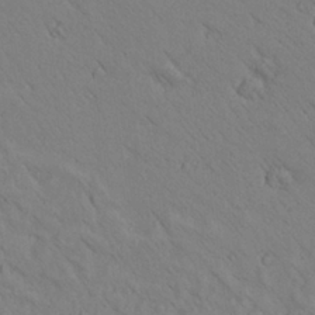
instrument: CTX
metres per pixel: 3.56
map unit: Aa
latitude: 25.7638
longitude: -148.4223
